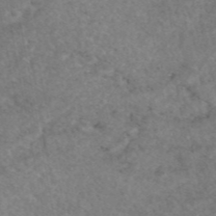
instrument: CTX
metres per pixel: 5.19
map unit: eAb
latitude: 45.2348
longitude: 115.1053
